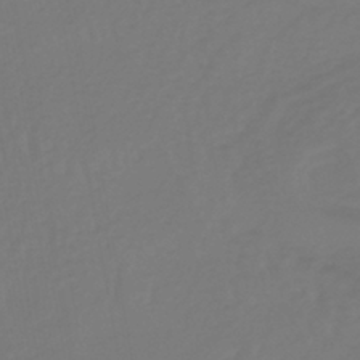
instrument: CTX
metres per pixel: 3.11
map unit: lHb
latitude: -38.7652
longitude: 63.1053
